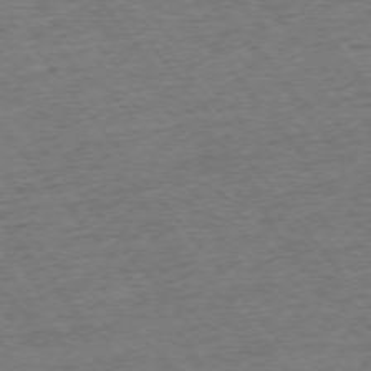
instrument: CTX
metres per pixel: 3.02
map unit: Ap
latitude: -75.5399
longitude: -88.1389
